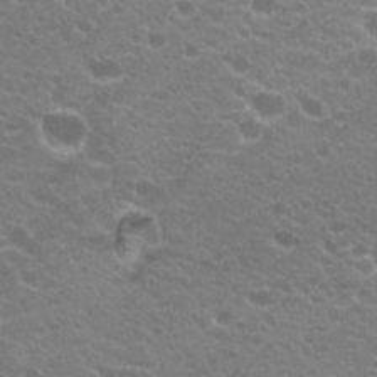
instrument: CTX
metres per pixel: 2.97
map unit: Hto
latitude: 20.5924
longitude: -34.5734
